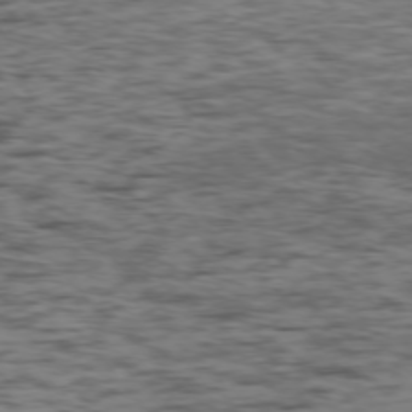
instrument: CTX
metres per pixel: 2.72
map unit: Ap
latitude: -75.8990
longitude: -91.1592
